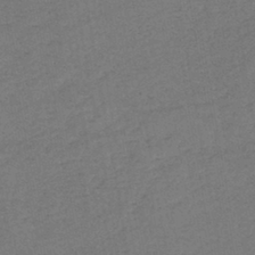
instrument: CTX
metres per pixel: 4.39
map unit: eHb
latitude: -41.4832
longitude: 79.7855
